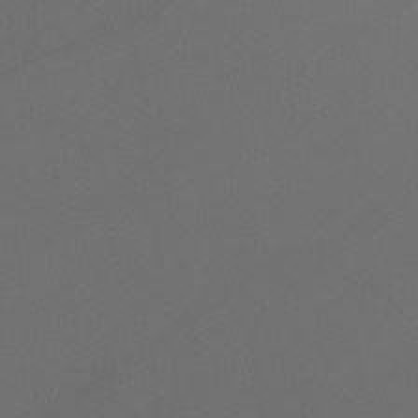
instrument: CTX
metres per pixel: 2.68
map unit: Ht
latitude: -8.4440
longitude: -32.7057
